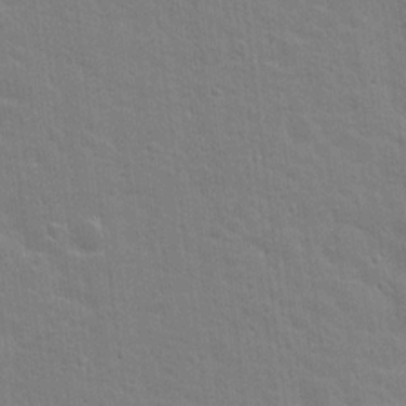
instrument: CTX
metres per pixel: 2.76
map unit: Nhu
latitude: 17.9339
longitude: -31.1592
